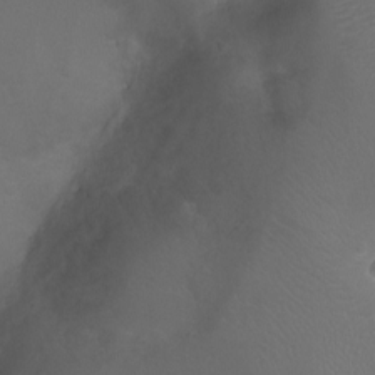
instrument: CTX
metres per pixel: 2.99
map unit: Ht
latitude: -3.3131
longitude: -18.7435
